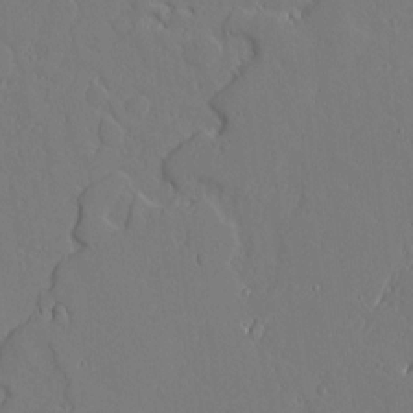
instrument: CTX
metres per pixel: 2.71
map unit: Aa
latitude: 10.2523
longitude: -129.4615
